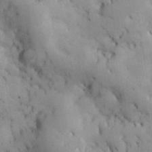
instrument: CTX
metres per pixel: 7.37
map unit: Hve
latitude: 28.6868
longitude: 145.5210
